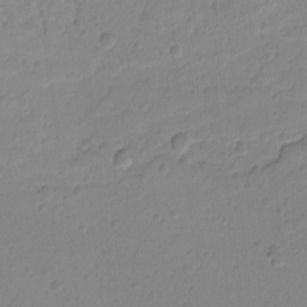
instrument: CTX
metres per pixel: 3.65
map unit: lAvf
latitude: -9.2376
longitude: -119.9150
